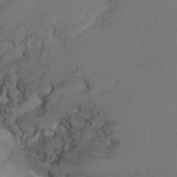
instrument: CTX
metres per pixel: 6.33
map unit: Ht
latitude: -8.7274
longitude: -36.6680
